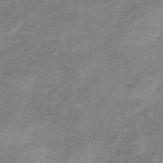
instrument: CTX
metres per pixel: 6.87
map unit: HNb
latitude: -32.3873
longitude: 60.5574
